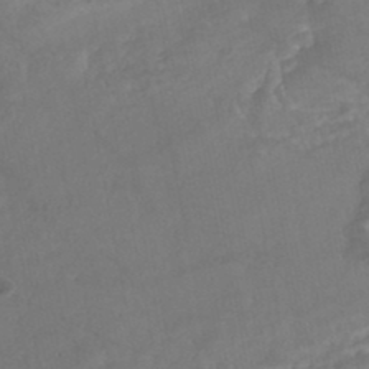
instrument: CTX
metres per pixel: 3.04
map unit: Nhe
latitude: -48.5196
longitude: -173.0836
